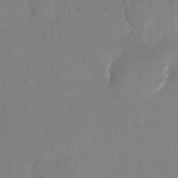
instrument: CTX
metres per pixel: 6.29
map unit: eHh
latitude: 11.0270
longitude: -69.3104
